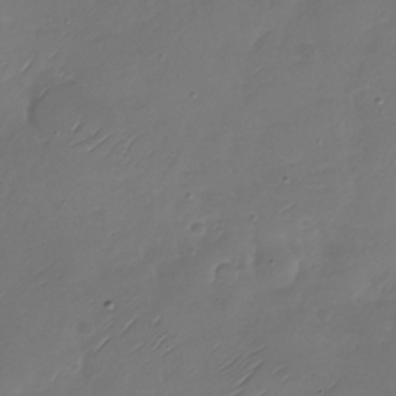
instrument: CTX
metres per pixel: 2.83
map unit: Nhu
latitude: -28.8975
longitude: -59.8017
